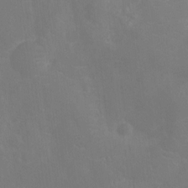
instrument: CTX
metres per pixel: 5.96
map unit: Ht
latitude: -10.9164
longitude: -24.0633
